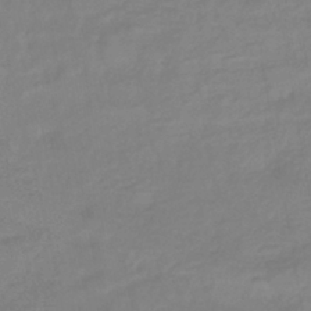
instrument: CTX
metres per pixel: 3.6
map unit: lHb
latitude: -40.8786
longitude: 76.4062
